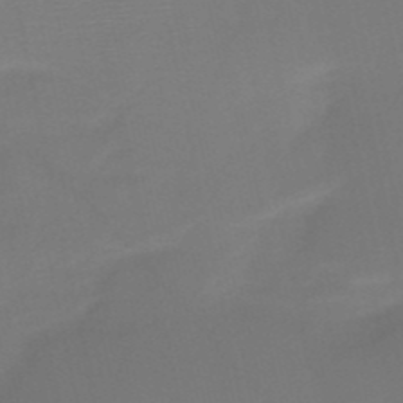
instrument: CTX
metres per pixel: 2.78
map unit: HNb
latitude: -51.6533
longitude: -46.6113
